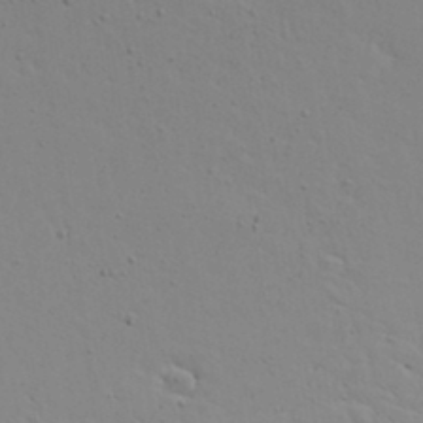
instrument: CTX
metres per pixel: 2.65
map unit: Aa
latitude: 16.9892
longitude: -125.5749
